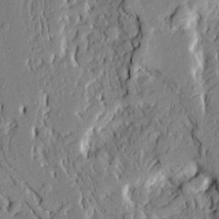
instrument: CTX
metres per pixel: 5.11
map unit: Ave
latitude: 21.2915
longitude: -129.5749
